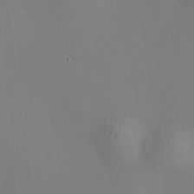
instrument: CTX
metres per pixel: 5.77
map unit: HNhu
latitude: 8.5357
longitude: 14.7275
